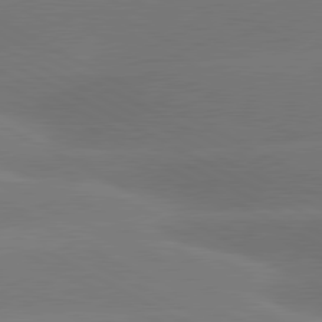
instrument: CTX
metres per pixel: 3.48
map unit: lApd
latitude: 80.7813
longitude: -147.4994
